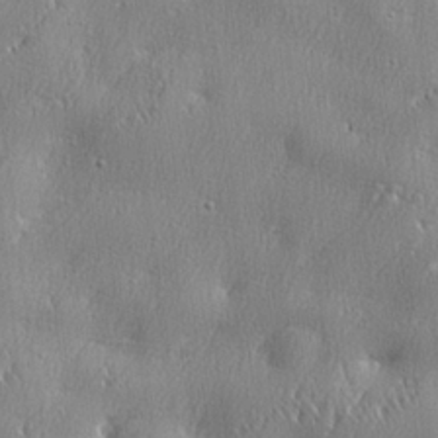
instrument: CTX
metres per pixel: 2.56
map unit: lHvf
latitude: 23.2159
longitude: 141.5210
